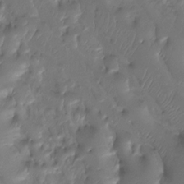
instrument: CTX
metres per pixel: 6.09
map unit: Htu
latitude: -14.0661
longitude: -44.8191
